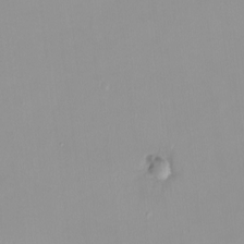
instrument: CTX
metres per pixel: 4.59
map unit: HNhu
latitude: -0.1039
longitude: -5.7639
